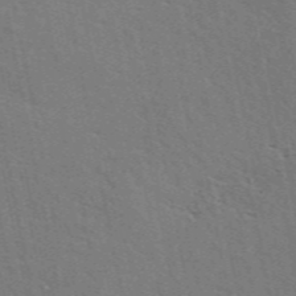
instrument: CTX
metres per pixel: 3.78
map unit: ANa
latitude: 49.1025
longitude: -75.7261
